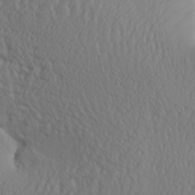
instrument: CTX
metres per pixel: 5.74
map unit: Aa
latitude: 26.2523
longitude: -132.8758
